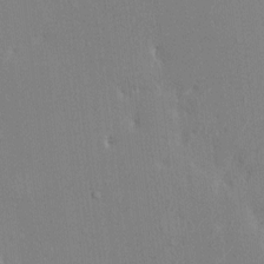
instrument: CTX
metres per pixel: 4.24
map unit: HNhu
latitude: 6.7435
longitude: -2.9136
